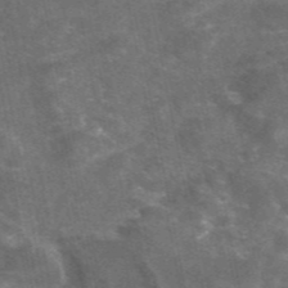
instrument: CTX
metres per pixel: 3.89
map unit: eAb
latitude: 46.6302
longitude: 119.3321
